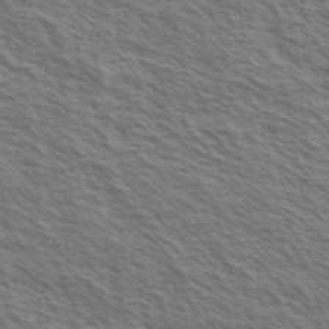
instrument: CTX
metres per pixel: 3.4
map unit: Ave
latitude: 37.7072
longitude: -109.7071
